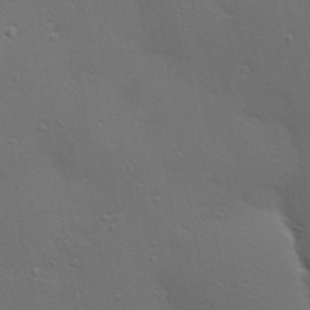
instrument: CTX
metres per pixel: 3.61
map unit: Hve
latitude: 24.7435
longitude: -97.9339
